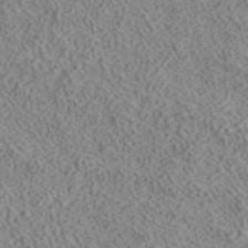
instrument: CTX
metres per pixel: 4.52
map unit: ANa
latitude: 42.1200
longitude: 18.1228
